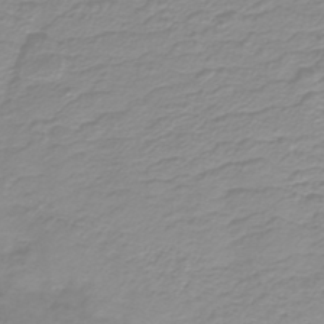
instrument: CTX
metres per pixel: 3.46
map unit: HNb
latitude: -44.6519
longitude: 49.8989
